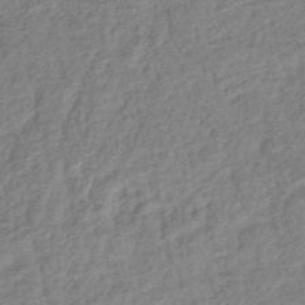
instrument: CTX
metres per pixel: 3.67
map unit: lHb
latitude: -40.2361
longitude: 74.0850
